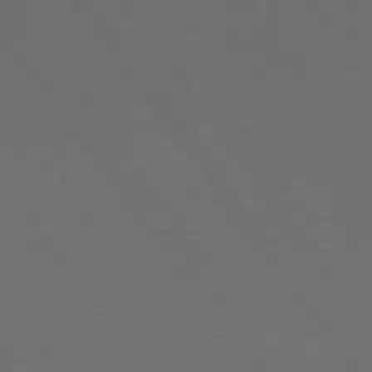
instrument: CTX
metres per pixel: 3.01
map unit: lApd
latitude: 73.8395
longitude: -72.2334
